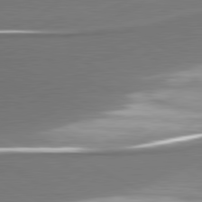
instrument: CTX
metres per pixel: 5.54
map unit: lApd
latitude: 80.8191
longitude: 177.0298
